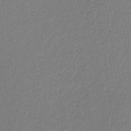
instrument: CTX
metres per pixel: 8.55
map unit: eHb
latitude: -30.6896
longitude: 67.4454
